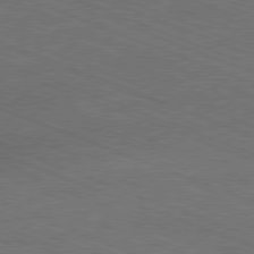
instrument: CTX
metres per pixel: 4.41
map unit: Ap
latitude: -81.0487
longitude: -74.5924
